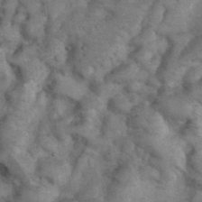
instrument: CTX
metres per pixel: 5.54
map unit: eHh
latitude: 38.2522
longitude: -67.0269
